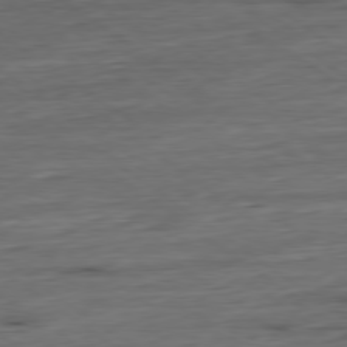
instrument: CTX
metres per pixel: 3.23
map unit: Hpe
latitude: -79.4454
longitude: 12.1606
